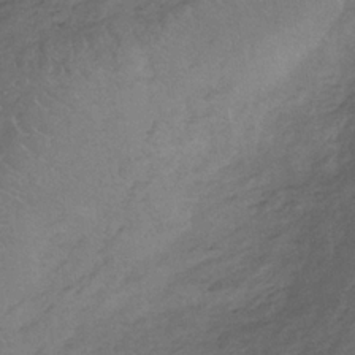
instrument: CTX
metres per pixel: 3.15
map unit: HNb
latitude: -32.6708
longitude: 61.9556
